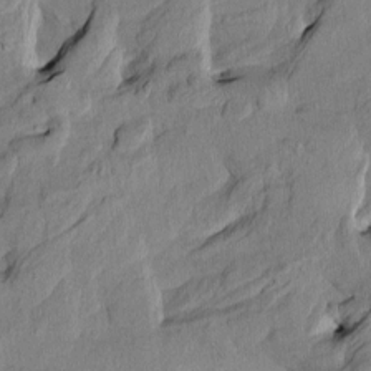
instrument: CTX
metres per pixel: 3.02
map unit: Htu
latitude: -8.2739
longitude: 177.7667
